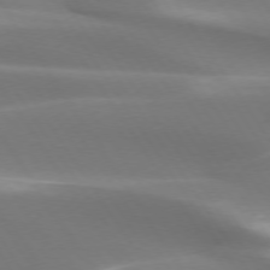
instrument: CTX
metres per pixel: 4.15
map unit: lApd
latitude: 73.6694
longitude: -50.8380
